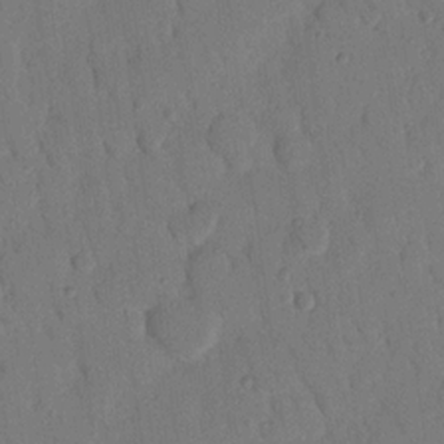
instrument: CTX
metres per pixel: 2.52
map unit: Nhu
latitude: 17.1214
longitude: -79.0459
